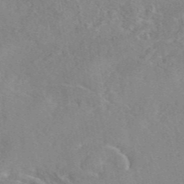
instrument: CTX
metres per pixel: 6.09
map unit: eAb
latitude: 45.4426
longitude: 110.4440
